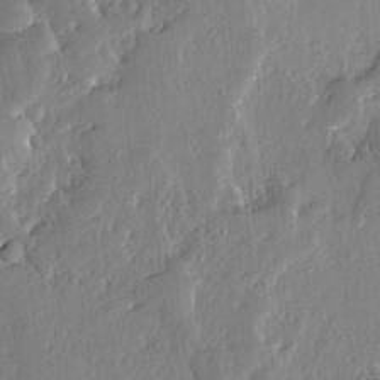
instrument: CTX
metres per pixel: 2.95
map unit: Ave
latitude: 12.9136
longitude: -136.6491
